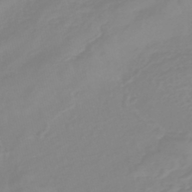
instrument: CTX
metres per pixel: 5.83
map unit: eHb
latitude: -45.1998
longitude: 82.2550
